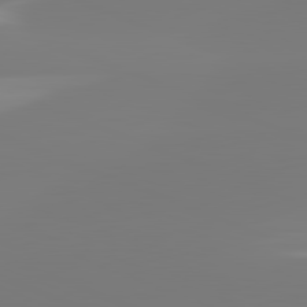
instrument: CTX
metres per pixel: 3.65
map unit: lApd
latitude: 81.9150
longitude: -159.3293
